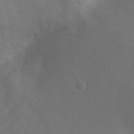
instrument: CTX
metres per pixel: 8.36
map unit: Ht
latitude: -3.2186
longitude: -26.0255
